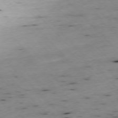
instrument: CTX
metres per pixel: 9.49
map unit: Ap
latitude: -77.0486
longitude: -60.3845
